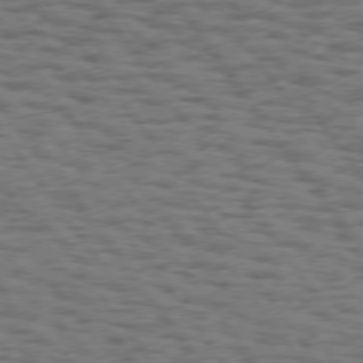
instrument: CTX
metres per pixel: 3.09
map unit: Hpe
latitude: 74.7624
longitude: -134.5734
